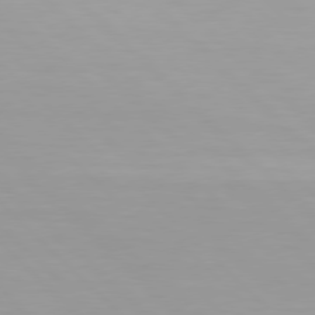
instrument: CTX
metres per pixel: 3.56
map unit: Hpe
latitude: 77.4804
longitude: -164.5168
